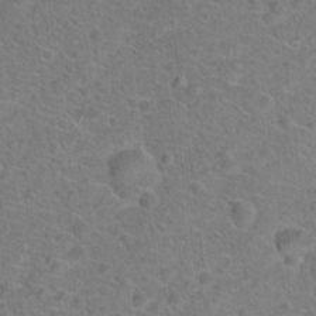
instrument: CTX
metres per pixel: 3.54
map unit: Hto
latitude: 18.1389
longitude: -43.5182
